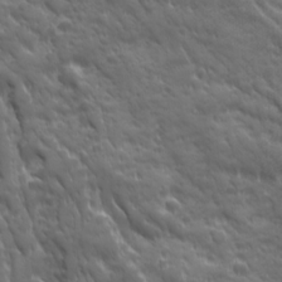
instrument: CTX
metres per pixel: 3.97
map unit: Ave
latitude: 19.1970
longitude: -133.6883
